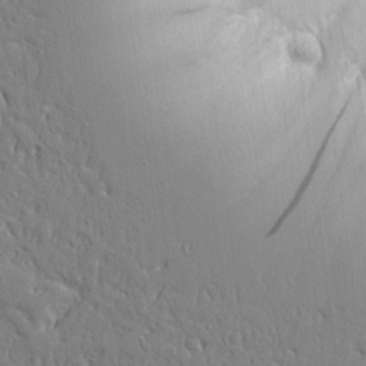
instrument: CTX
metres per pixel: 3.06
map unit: Ave
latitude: 15.8395
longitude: -140.9891
